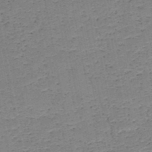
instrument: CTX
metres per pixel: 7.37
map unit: HNb
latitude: -49.2565
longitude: -40.1199
